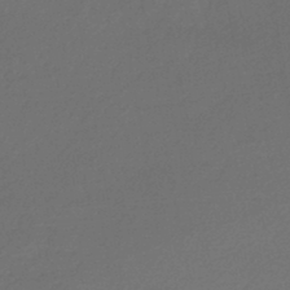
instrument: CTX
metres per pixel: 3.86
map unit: lHb
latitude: -46.4440
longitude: 63.1809
